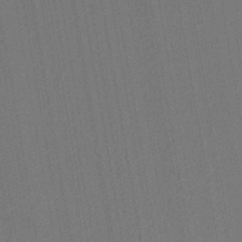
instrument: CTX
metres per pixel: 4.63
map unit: lHb
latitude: -42.9541
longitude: 61.0675
